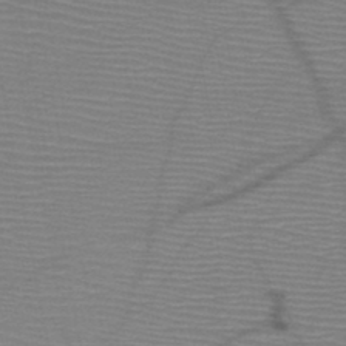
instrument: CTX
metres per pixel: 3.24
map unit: HNb
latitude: -46.9730
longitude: -40.6112
